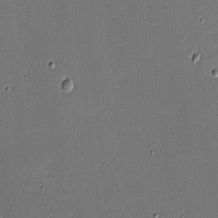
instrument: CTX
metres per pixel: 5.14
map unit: eHh
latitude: -3.9745
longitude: -82.4034
